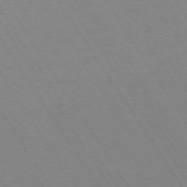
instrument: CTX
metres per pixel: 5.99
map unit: Ap
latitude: -73.5210
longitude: -71.0836
